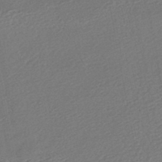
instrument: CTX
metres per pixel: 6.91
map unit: HNhu
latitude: -46.2361
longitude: 102.2173
